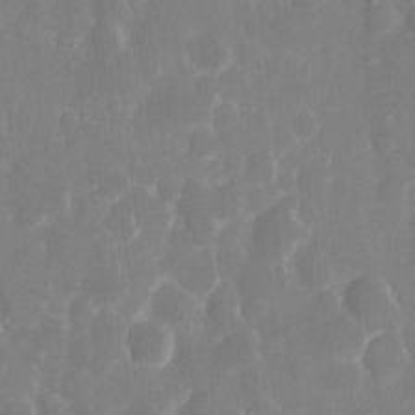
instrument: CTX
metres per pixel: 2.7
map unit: eHh
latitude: 7.3860
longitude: -69.3671
